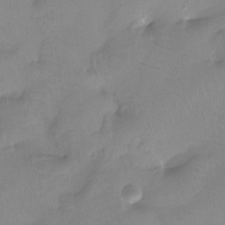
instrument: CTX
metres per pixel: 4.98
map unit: Htu
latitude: -13.8045
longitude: -46.0444
